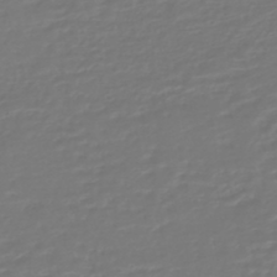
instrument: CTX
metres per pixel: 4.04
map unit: HNhu
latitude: -46.5196
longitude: 98.9164
